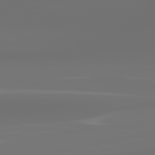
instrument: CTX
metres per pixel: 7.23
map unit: lApd
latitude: 83.5182
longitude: -130.8758
